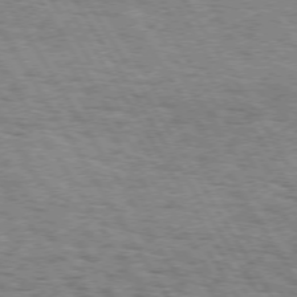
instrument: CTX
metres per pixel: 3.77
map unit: Hpe
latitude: 72.9136
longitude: -130.2712
